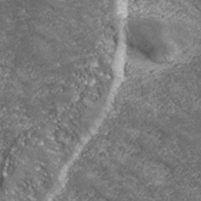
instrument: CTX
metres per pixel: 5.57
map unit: eHh
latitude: 43.0647
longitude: -89.8962
